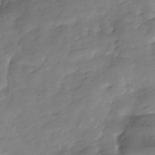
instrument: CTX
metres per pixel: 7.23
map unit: Hve
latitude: -30.6896
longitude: 90.3496
